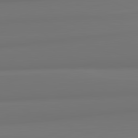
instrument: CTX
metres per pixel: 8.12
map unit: lApd
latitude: 82.1955
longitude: 175.6532
